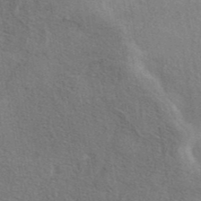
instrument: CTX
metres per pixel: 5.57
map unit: eAb
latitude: 41.2725
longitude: 103.8800
